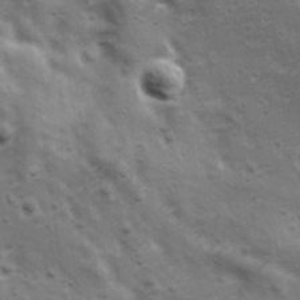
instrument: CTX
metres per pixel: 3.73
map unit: Ave
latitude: 17.2915
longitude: -133.0270
